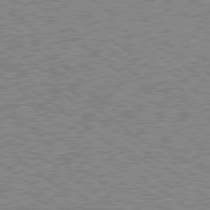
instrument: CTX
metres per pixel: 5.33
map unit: Hpe
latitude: 78.6491
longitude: -169.3671
